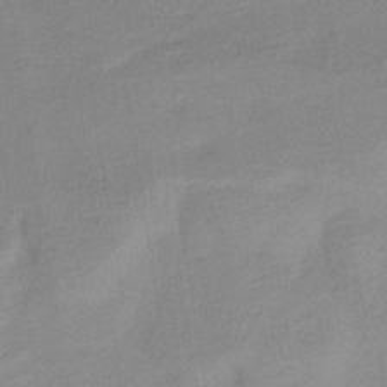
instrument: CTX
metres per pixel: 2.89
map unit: lHb
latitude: -34.8408
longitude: 65.0865
